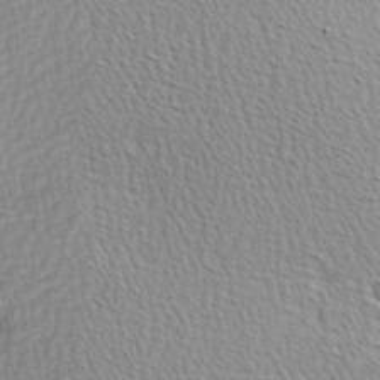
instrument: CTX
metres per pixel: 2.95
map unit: Hve
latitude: 2.5734
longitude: -122.1767
